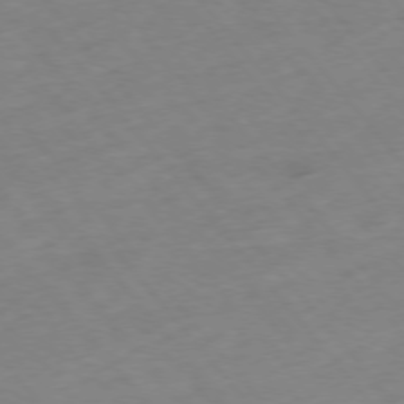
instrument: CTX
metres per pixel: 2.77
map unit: Hpe
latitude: -76.0661
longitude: -18.3656
